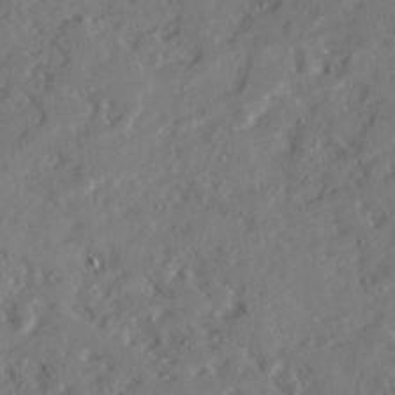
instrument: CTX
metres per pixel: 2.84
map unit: Ave
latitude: 22.7435
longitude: -131.7639
